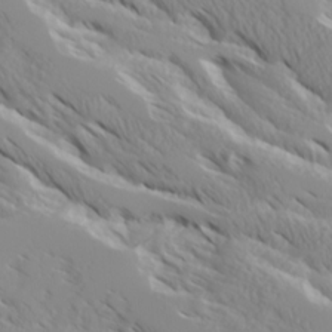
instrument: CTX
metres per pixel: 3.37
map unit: Ave
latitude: 17.2348
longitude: -129.3482
